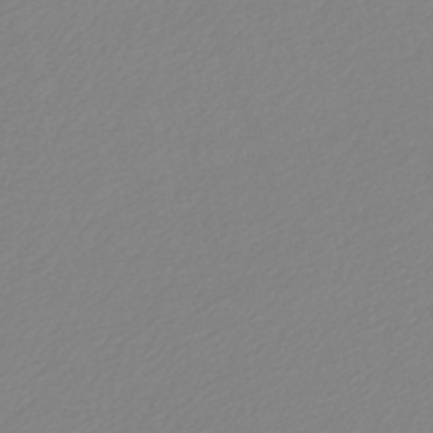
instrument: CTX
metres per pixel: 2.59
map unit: HNb
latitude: -45.5777
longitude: 54.8975
